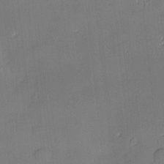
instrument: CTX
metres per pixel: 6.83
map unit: Hve
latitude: -9.9367
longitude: 175.4832
